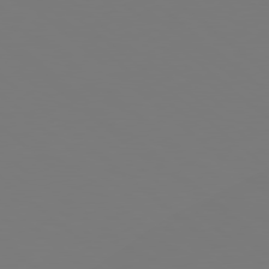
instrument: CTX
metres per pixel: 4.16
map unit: Hpe
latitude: 78.5168
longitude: -163.2159
